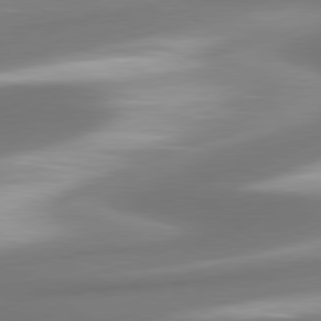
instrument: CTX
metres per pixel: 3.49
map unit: lApd
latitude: 80.2333
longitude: 179.0675
